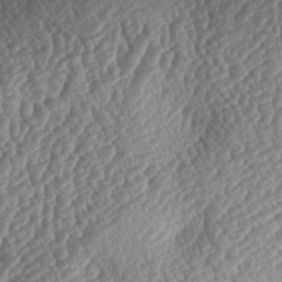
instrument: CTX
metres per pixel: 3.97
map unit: lAa
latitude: -4.0472
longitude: -128.0633
